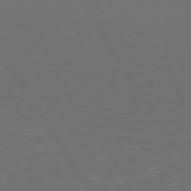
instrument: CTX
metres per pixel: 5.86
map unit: Hpe
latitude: 72.5546
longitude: -126.7813
